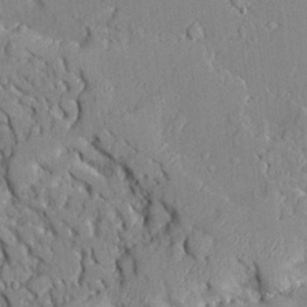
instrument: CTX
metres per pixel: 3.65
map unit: Ave
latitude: 22.4601
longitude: -129.0080
